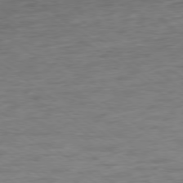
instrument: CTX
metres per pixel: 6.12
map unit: Ap
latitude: -79.1620
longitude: -102.0255
